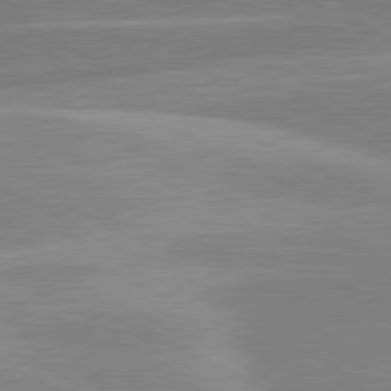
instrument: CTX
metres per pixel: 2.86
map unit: lApd
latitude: 80.8380
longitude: -124.6490
